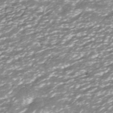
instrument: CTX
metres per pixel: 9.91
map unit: ANa
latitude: -41.4265
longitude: 104.0850
